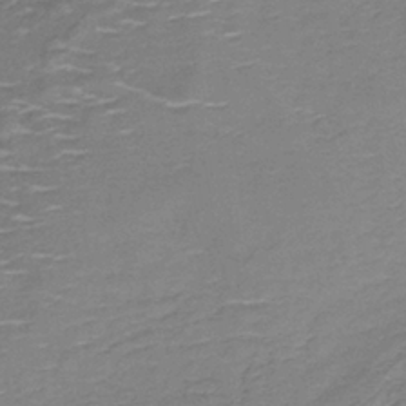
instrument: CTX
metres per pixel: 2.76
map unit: HNb
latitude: -36.7841
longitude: 50.9164
